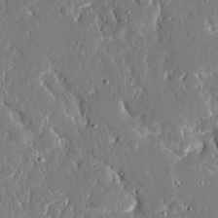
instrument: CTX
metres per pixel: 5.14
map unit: Ave
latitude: 16.7813
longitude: -140.6868
